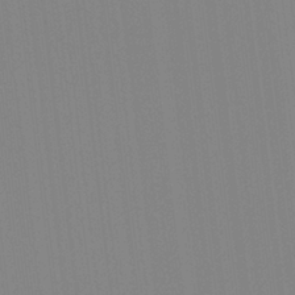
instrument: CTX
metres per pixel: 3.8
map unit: Hto
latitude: -8.0850
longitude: -48.2711
